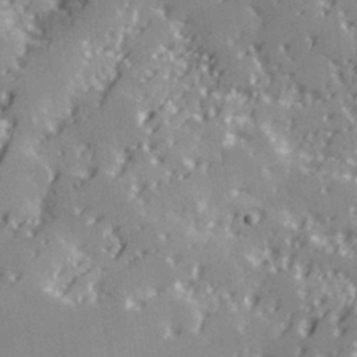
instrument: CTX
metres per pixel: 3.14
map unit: Hve
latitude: 28.5546
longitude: 145.5210
